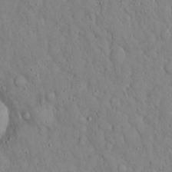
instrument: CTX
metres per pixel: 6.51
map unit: Hto
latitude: 18.4979
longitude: -60.5168
